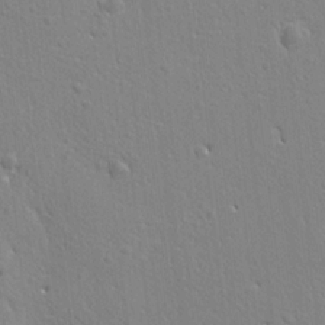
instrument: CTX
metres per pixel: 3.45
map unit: Ht
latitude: 8.4979
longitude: -76.6301
